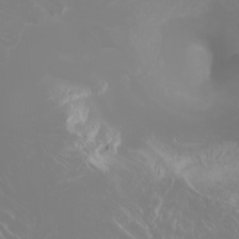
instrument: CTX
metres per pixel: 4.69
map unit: Htu
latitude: -4.6329
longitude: -89.8773
